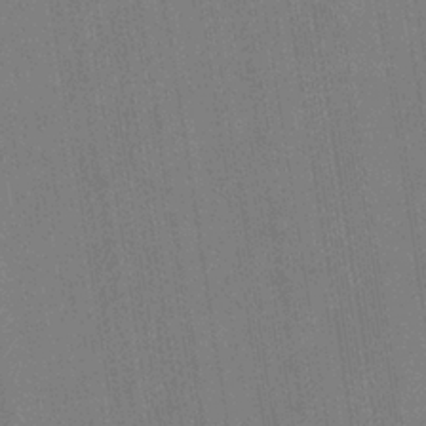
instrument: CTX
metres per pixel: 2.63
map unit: eHb
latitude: -34.9164
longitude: 73.9367
